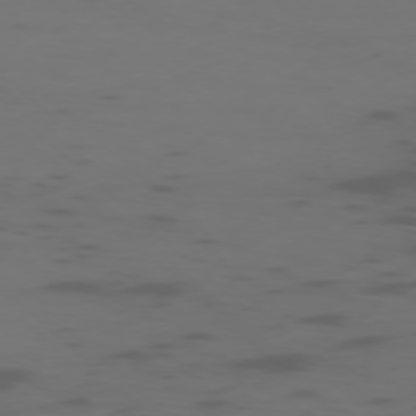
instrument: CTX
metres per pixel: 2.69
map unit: Ap
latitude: -76.7652
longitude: -67.7071
